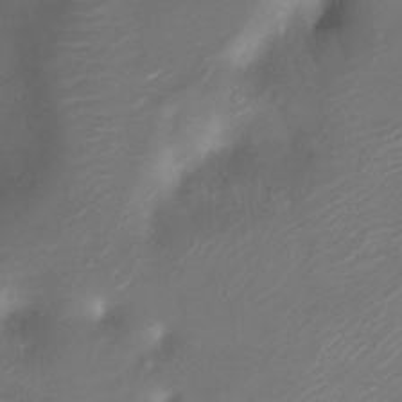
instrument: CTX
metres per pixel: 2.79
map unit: Ht
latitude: -17.2754
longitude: -45.2348
